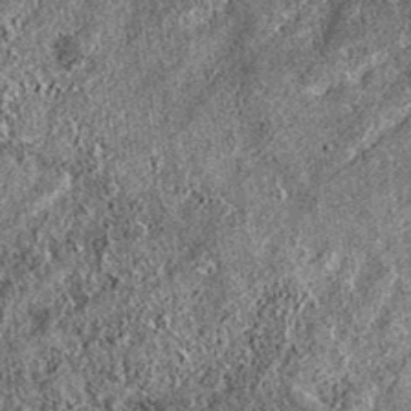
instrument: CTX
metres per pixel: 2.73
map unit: eAb
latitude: 36.7624
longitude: 110.8030
